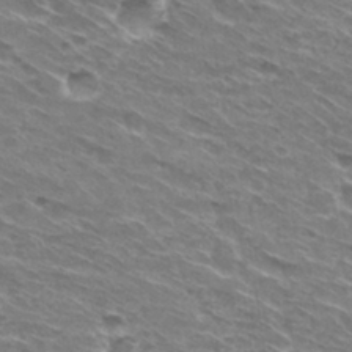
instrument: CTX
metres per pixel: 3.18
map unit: Hto
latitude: 30.1389
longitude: -42.8002
